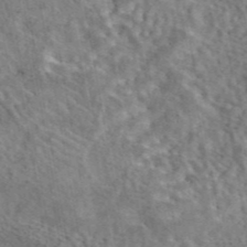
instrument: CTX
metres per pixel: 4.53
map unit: eAb
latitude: 43.2537
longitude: 109.1620
